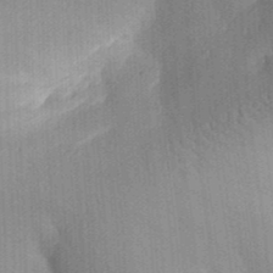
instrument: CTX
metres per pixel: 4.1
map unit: Aa
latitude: 30.4790
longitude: -141.9717
